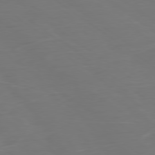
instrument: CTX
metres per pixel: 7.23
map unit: Ap
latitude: -79.9178
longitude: -60.2333
